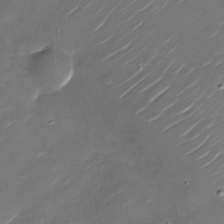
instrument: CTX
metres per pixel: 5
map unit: Nhu
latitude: -28.7841
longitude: -73.9528
